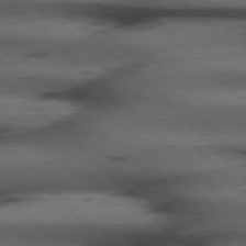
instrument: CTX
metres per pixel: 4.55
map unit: Hpe
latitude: 77.1592
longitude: -155.4426
